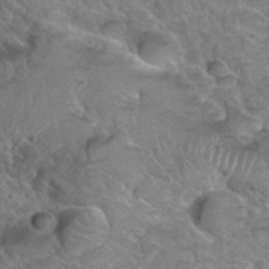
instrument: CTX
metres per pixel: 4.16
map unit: Hto
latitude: 36.0822
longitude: -47.7639
